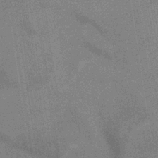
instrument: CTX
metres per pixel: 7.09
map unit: eHb
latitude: -34.2173
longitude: 73.3887
